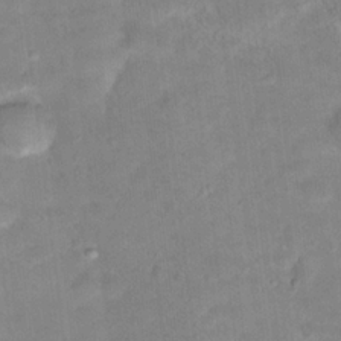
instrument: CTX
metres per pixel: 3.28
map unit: Hto
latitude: 18.1955
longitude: -39.1403
